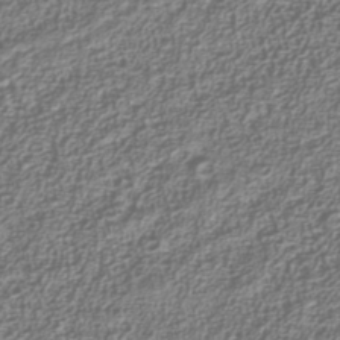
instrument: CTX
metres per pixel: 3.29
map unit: Nhu
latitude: -39.5399
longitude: -84.9325
